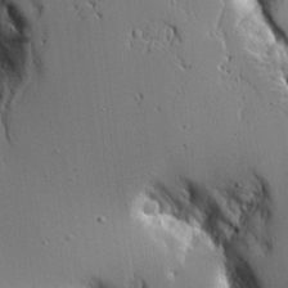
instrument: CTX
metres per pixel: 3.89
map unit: Aa
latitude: 20.6302
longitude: -124.0444
